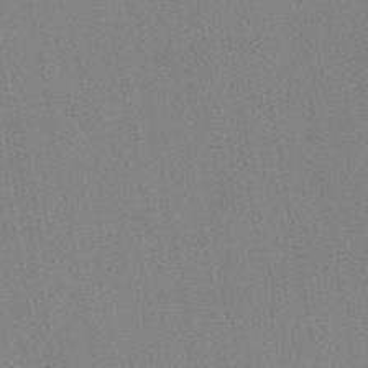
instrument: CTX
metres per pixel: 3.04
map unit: HNb
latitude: -47.2754
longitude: -39.2537
